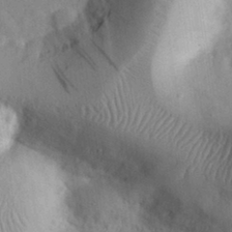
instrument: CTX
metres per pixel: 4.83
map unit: eHh
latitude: 30.8569
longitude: -70.4790
